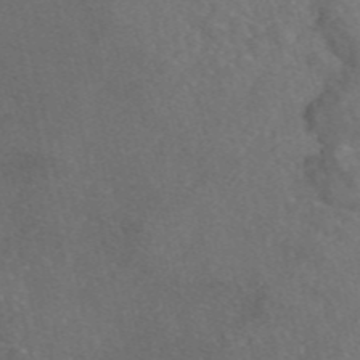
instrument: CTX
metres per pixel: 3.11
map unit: eAb
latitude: 46.7624
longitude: 112.6708
